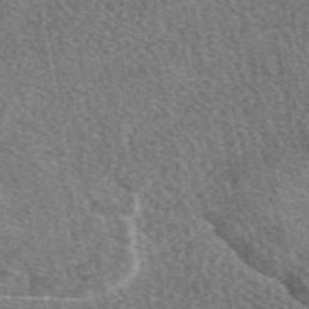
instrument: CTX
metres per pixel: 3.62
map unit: eAb
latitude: 49.1403
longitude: 117.2564
